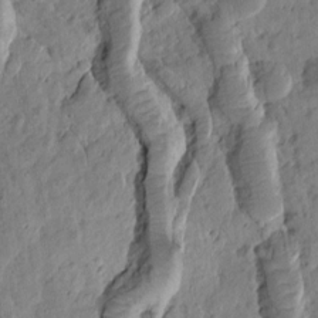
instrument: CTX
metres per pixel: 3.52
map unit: Htu
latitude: 2.0444
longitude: 178.1417
